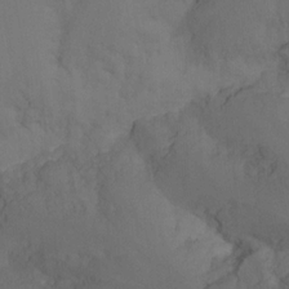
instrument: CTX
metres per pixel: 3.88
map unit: Nhu
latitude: -15.4077
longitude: -49.9717
